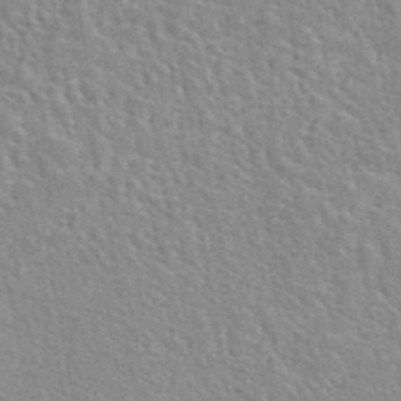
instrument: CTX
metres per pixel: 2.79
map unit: eAb
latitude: 44.2144
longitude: 109.9367
